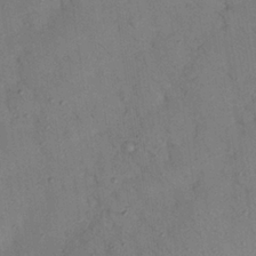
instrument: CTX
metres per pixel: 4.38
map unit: Nhu
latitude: 24.9135
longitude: -73.9151
